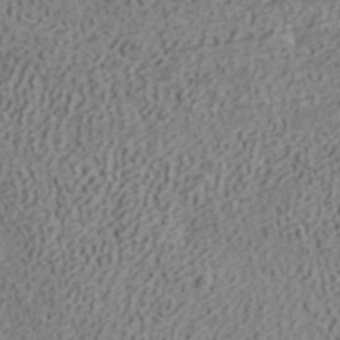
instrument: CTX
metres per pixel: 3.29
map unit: ANa
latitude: 42.0822
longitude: 29.7478
